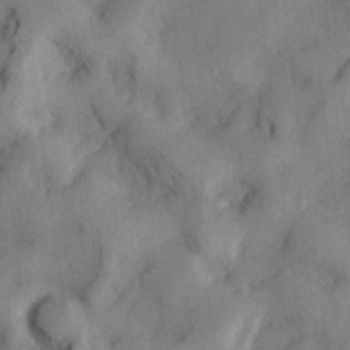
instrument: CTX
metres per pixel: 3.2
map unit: lHvf
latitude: 23.9150
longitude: 142.8974
